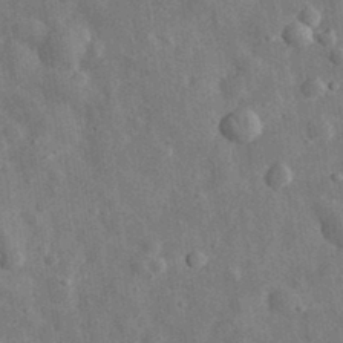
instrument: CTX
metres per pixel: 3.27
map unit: eHh
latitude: 32.7624
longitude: -77.6882
